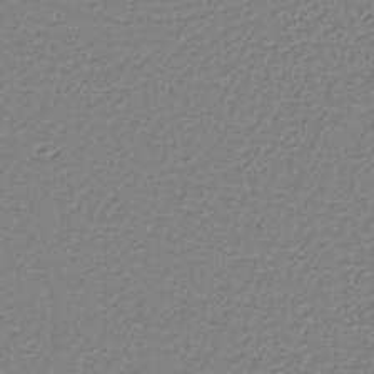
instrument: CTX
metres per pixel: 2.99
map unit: lHb
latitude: -42.0849
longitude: 52.1794
